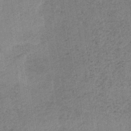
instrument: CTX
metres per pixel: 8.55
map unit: HNb
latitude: -33.6911
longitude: 62.6707
